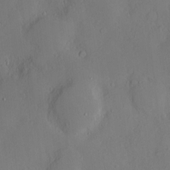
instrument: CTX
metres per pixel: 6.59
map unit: Nve
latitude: -8.7841
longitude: 175.8989
